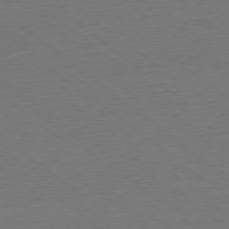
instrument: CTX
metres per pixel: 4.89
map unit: Ap
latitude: -78.8786
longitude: -97.5560
